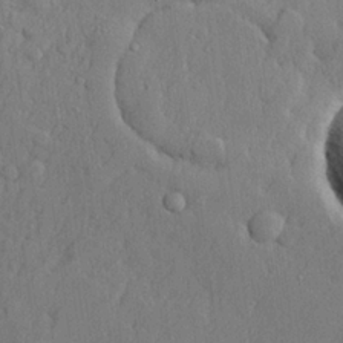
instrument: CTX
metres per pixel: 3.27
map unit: lHvf
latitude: 23.0458
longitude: 142.3306
